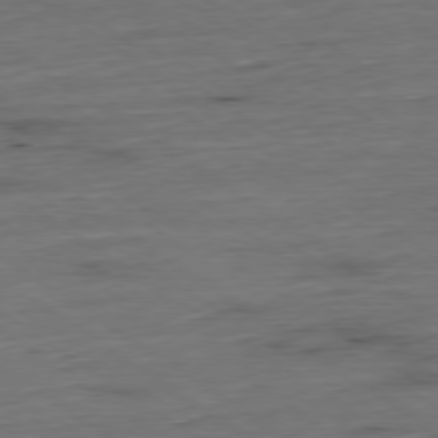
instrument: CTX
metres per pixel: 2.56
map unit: Hpe
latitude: -79.4265
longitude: 12.8219
